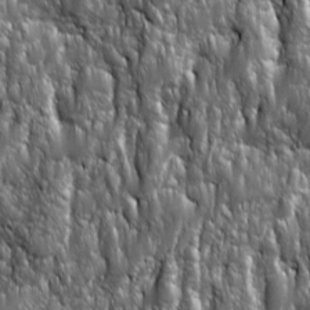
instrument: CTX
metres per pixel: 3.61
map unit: Ave
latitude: 15.8395
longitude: -133.7639
